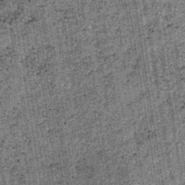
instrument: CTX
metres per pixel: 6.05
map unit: lHb
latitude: -38.0850
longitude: 67.3888
